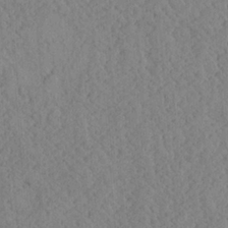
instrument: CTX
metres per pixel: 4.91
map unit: Ave
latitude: 24.0633
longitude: -134.1577
